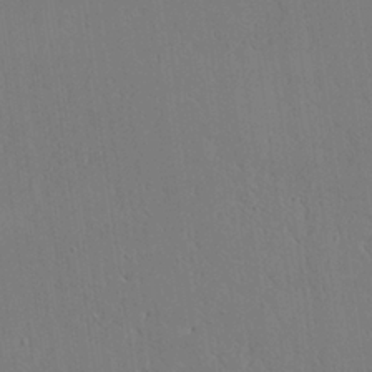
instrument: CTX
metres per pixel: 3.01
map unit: Aa
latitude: 25.5749
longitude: -137.2348
